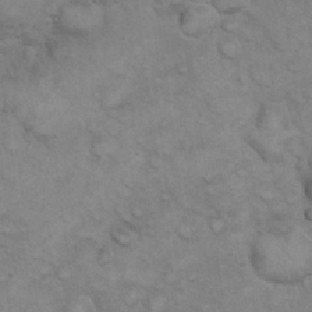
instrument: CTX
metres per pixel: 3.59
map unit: eHh
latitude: 22.1578
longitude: -59.1970
